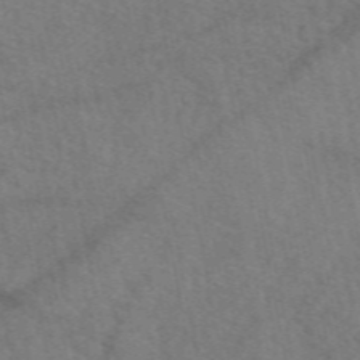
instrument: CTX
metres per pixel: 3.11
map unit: eAb
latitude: 50.8947
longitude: 115.2943
